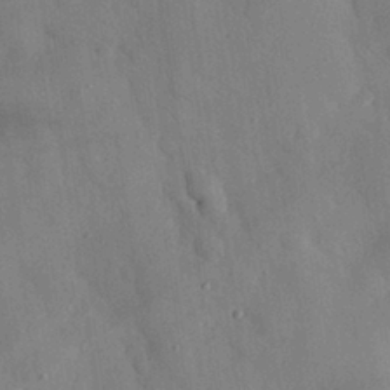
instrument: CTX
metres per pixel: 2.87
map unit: eHh
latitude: 28.8191
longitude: -77.3670
